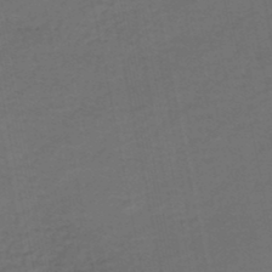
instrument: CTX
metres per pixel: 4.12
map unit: HNhu
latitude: -48.7841
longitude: 100.4817
